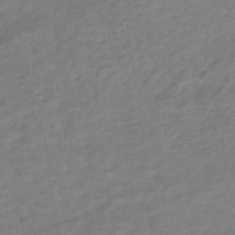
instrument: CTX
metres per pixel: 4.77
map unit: HNhu
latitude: -42.8596
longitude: 101.8044
